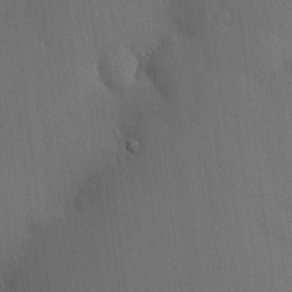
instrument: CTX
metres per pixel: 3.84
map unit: HNhu
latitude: 6.3278
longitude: 15.3321
